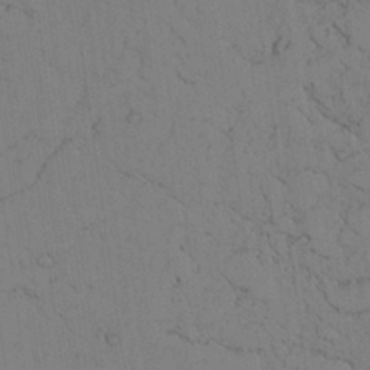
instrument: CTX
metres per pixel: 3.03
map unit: Aa
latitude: 26.4223
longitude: -137.3482
